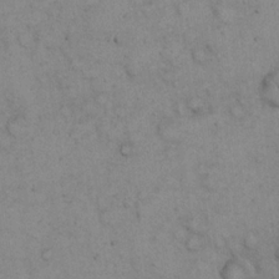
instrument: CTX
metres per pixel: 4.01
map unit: eHh
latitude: 21.8206
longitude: -59.4049
